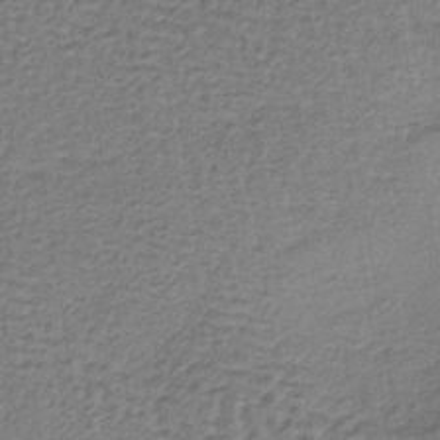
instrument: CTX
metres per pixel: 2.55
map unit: lHb
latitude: -37.0864
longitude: 59.9556
